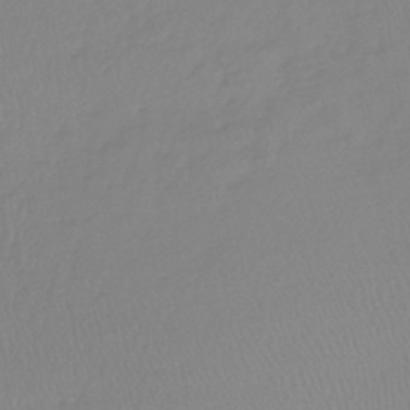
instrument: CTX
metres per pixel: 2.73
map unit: lHb
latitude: -41.3132
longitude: 71.1998
